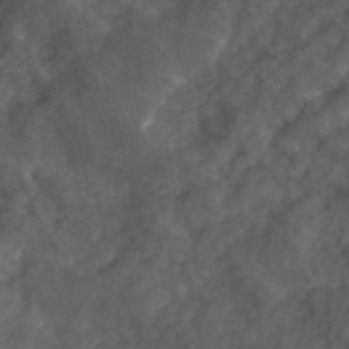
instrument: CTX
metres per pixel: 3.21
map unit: ANa
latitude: 44.0444
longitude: 24.0850
